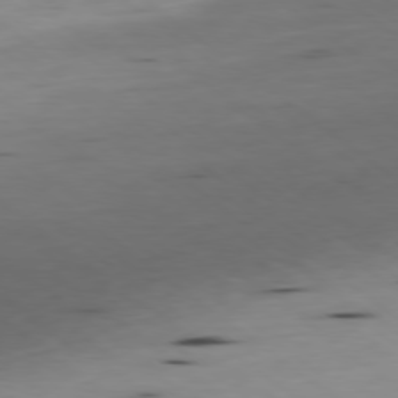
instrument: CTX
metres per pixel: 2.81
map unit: Ap
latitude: -79.1998
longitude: -73.7261
